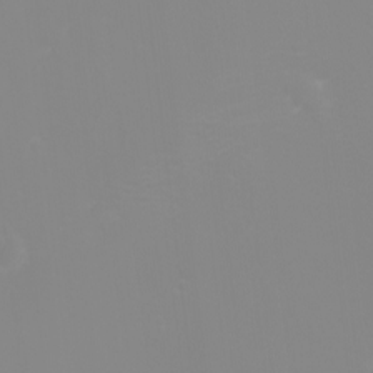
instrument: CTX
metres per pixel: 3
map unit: eHh
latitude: -2.5006
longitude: -75.8961
